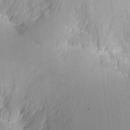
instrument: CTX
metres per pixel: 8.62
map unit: eHh
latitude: 11.1592
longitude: -68.2145
